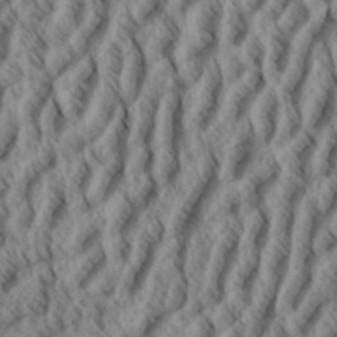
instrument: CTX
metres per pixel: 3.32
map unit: eHh
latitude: 34.3656
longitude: -139.2726
